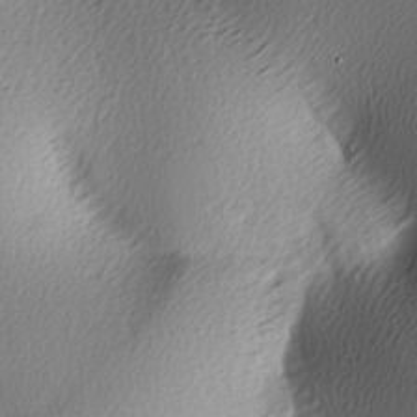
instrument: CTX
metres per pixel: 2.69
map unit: lAa
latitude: -5.5966
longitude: -122.8758
